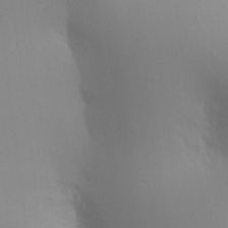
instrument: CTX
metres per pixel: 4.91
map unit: Aa
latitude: 24.1955
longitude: -136.4034
